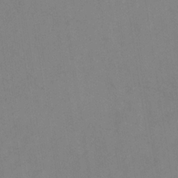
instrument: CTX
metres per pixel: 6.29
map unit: HNb
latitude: -36.1416
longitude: 50.5007
